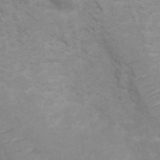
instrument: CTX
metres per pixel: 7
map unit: Ht
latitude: 2.8947
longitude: -27.0836
